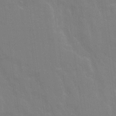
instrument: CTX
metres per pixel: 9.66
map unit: Ave
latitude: 21.0081
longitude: -134.3845
